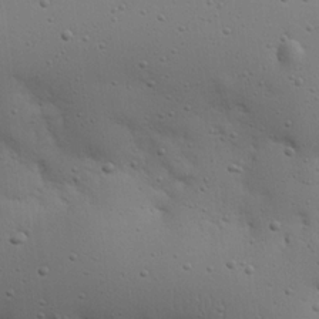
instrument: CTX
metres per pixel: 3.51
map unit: Nhu
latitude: 17.9717
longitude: -78.6680
